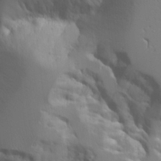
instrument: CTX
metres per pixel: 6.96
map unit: Aa
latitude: 21.1592
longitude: -124.3278
